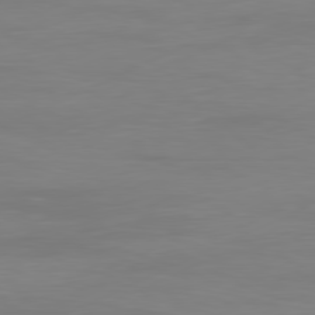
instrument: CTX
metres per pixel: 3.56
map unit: Ap
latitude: -81.3321
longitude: -85.0648
